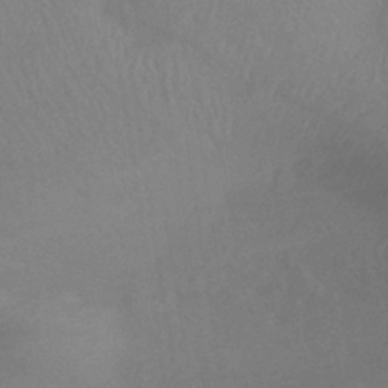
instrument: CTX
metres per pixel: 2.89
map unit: lHb
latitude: -37.5966
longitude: 73.8611
